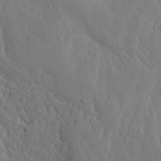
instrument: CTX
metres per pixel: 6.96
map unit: Ave
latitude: 13.8395
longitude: -133.1025
